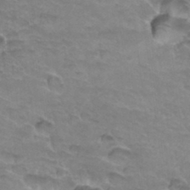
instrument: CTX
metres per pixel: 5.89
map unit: Hto
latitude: 33.8016
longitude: -46.5735
